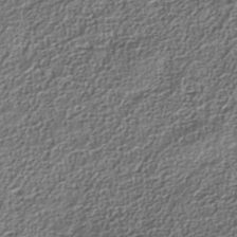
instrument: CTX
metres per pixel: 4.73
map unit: Nhe
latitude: -38.7274
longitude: -147.2915
